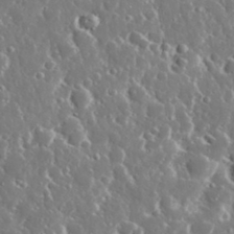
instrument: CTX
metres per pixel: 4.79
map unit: eHh
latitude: 34.1011
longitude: -57.6315
